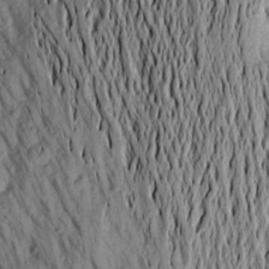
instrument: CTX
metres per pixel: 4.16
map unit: Aa
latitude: 20.1011
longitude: -148.7624
